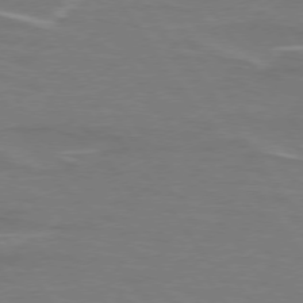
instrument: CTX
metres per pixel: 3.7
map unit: lApd
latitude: 74.7435
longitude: -61.8961
